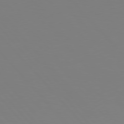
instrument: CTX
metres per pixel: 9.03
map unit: Hpe
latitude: 77.2159
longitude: -173.7827
